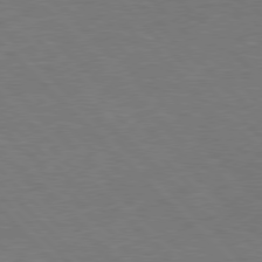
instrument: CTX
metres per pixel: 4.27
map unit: Hpe
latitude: 76.8380
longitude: -156.2333
